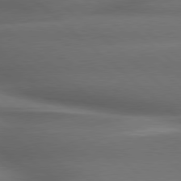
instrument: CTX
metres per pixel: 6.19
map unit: lApd
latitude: 79.1970
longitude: -117.1403
